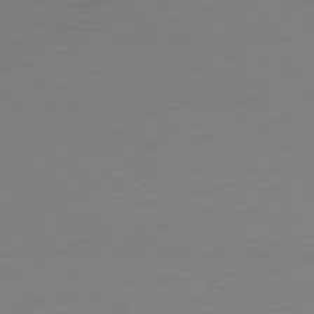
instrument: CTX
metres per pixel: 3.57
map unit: Ap
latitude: -78.2172
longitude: -69.4427
